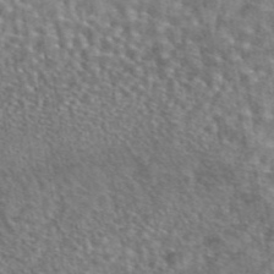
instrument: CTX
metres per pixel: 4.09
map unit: eAb
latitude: 45.3104
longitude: 106.0850
